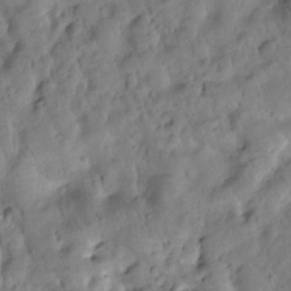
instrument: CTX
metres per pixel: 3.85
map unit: Htu
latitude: 0.9891
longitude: 174.5384
